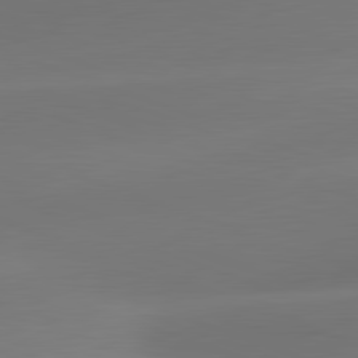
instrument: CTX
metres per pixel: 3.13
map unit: lApd
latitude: 81.8394
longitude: -163.7639
